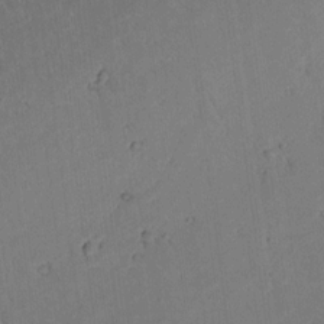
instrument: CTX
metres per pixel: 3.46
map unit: lAvf
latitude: 9.2537
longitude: 167.9556
